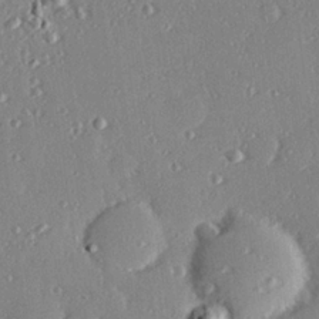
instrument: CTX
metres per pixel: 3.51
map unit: Hve
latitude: 26.3656
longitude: -93.2348
